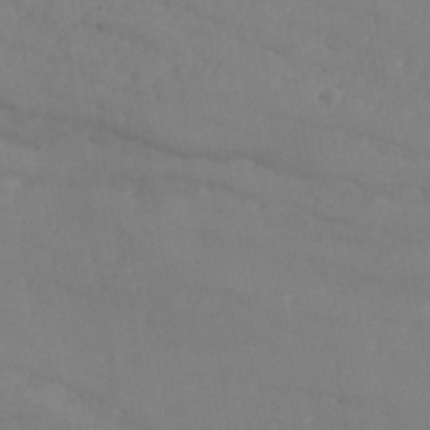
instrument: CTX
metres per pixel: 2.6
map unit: Nhe
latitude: -36.9919
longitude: 138.8408
